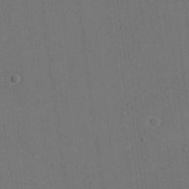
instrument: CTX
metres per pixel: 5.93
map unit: eHh
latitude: 19.0647
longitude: -68.7057
